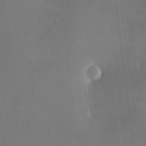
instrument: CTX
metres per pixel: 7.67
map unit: HNhu
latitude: 6.5168
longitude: 8.7274
